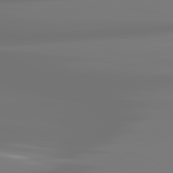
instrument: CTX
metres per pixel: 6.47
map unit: lApd
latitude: 83.0458
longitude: -131.9340
